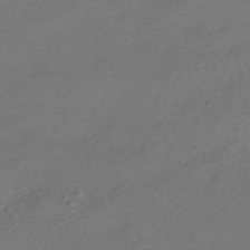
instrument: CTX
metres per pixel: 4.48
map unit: HNhu
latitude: -42.8974
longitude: 95.1998
